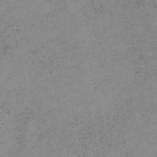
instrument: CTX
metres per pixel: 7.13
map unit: HNb
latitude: -55.3699
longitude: -47.7828
